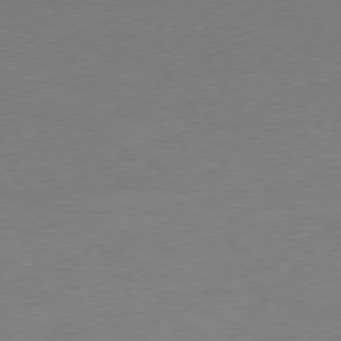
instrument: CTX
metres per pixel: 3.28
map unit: Ap
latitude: -78.2928
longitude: -58.0822
